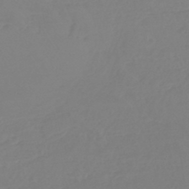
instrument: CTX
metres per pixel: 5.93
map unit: lHb
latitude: -44.9731
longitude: 72.2550
